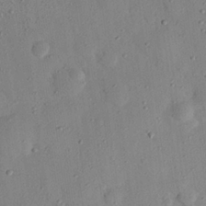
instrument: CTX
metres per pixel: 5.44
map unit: eHh
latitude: 26.2334
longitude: -76.4601
